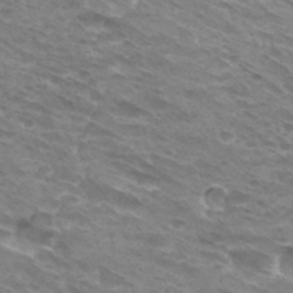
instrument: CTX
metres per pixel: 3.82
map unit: Hto
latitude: 32.8758
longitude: -42.4601
